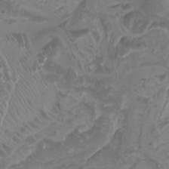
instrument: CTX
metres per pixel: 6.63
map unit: Nhu
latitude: -7.7288
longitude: -93.7827
